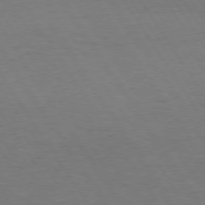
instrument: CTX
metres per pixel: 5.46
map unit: Hpe
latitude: 74.0444
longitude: -129.8583
